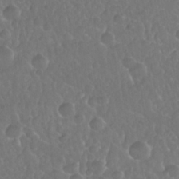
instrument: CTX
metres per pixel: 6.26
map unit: Nhu
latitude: 25.7071
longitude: -57.4615
